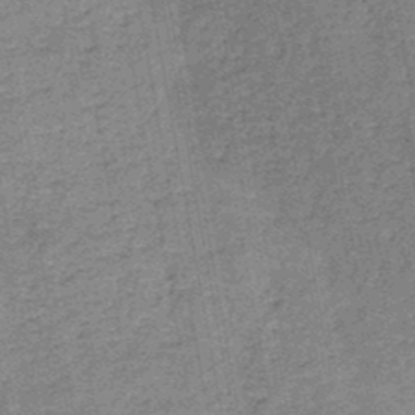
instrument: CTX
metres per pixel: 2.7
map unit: HNb
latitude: -46.0850
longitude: -36.6869
